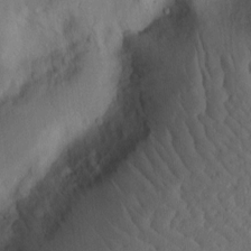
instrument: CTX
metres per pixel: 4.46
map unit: Htu
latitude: 0.0633
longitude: 149.6155
